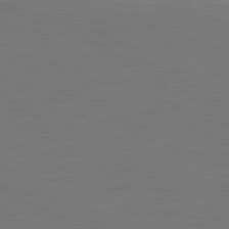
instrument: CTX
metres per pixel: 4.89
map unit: lApd
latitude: 79.7828
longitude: 162.4818
